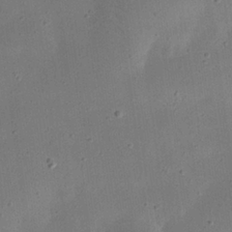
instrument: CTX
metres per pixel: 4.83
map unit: eHh
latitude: 24.5734
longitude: -68.7057
